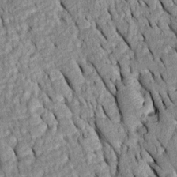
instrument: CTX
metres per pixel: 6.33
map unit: Htu
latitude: -0.6330
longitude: 150.4062
